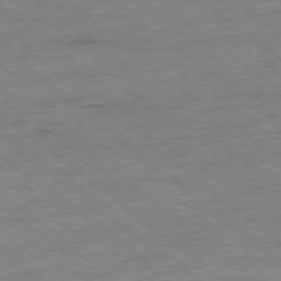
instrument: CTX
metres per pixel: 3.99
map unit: Ap
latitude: -77.9178
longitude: -83.2914
